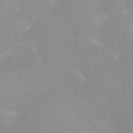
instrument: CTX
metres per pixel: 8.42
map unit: Ht
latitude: -0.8597
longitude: -20.4223
